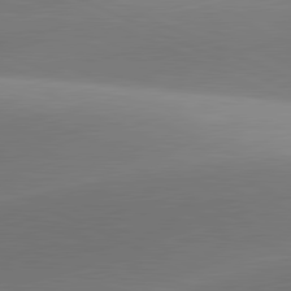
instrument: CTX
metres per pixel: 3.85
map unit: lApd
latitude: 81.5371
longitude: 143.8233
